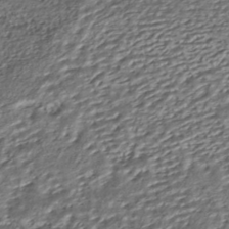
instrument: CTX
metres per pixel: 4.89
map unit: ANa
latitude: -42.3495
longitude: 109.3699
